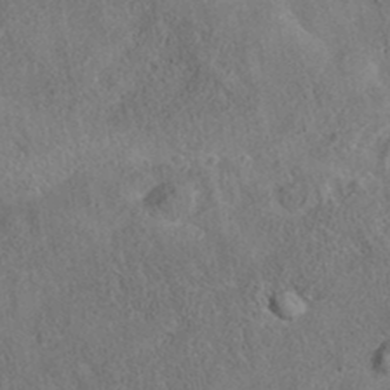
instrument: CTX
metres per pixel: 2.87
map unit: eAb
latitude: 35.6694
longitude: 111.2753
